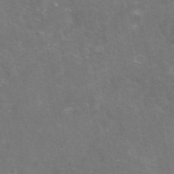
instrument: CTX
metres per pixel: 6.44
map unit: eAb
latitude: 47.5749
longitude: 115.8044
